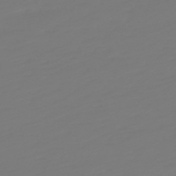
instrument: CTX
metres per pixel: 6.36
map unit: lHb
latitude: -49.9178
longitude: 82.4440
